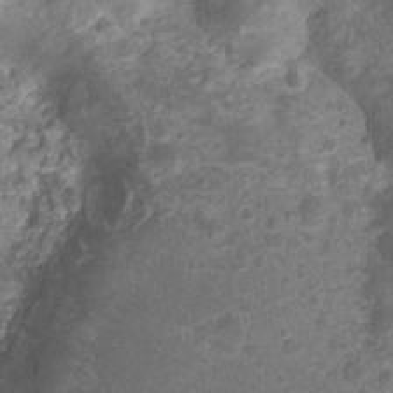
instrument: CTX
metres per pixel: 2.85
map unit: Nhu
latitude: 2.7435
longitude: -15.8017
